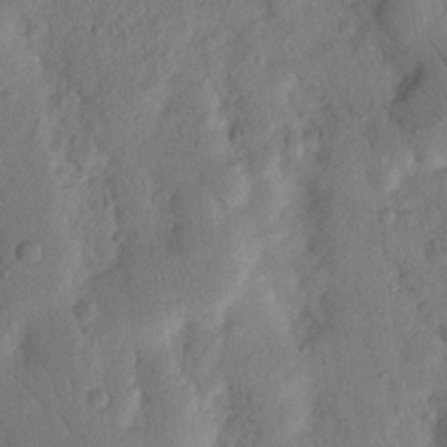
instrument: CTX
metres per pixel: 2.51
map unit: Nhu
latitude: 18.1577
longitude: -76.7813
